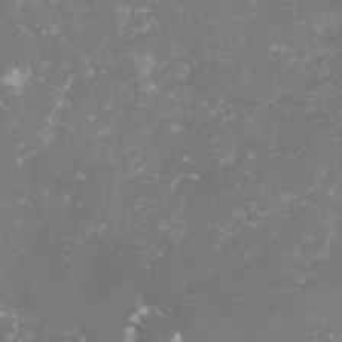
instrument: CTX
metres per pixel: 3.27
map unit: lHvf
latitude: -15.7478
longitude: -98.1955
